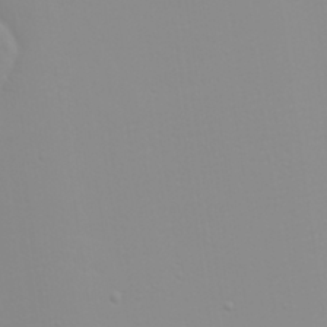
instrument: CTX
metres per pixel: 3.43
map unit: eHh
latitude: -6.7463
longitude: -80.4979
